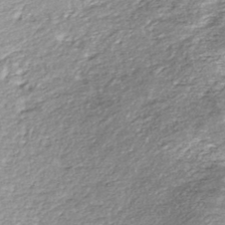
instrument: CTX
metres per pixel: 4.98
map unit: HNhu
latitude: -45.7100
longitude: 105.9178
